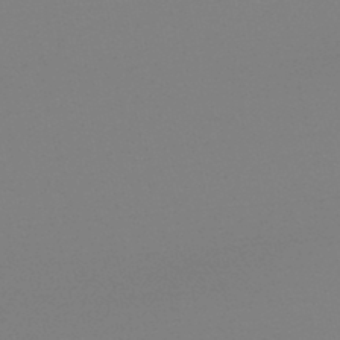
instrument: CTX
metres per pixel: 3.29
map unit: lHb
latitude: -45.3699
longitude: 67.0864
